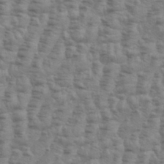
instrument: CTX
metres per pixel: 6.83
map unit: eHh
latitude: 34.8947
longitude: -136.0822
